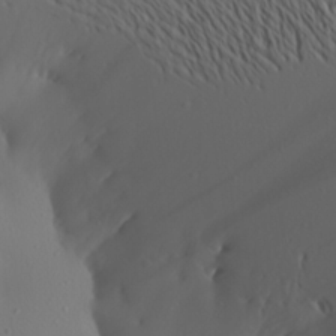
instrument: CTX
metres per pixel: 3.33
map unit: Aa
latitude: 20.5357
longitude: -145.8583
